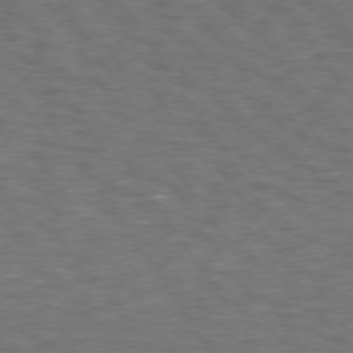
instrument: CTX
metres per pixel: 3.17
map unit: Hpe
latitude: 73.9906
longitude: -124.9702
